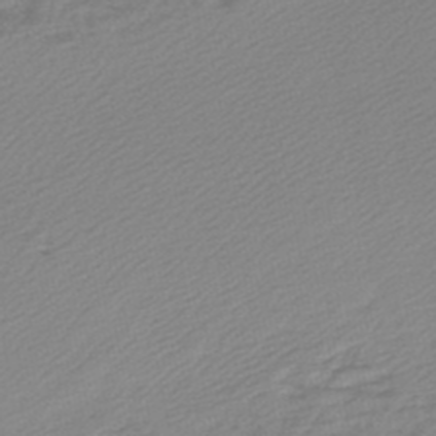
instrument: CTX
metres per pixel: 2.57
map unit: lHb
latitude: -47.5399
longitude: 60.2551
